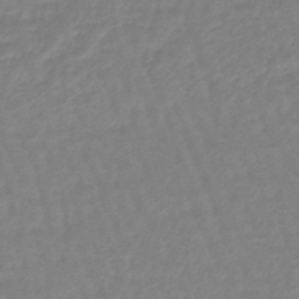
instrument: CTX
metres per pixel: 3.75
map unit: eHb
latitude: -46.1605
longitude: 81.7667
